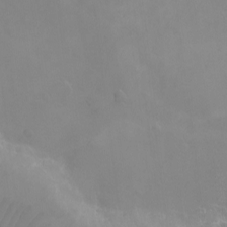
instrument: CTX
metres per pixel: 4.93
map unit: eHh
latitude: -9.6344
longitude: -67.3481
